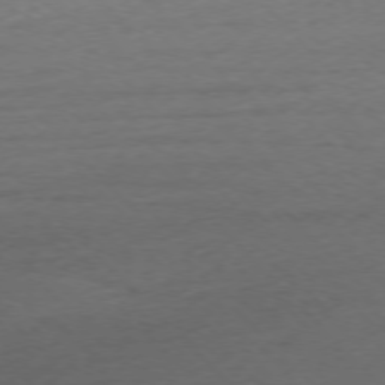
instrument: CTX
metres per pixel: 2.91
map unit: Ap
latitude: -76.6141
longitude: -70.8947
